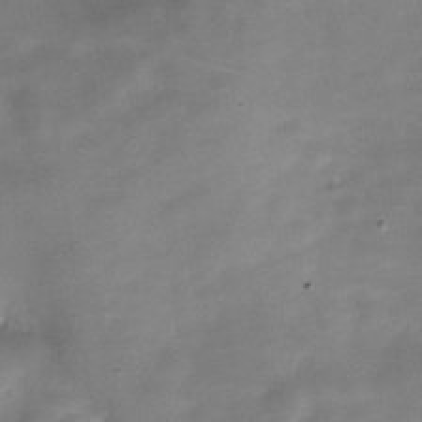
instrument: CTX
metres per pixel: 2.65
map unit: Hve
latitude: -30.6707
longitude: 92.9920
